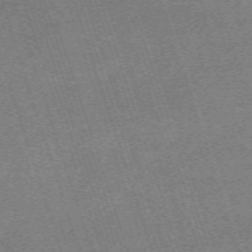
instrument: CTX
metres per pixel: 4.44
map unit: eHh
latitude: -64.0283
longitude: 53.1809
